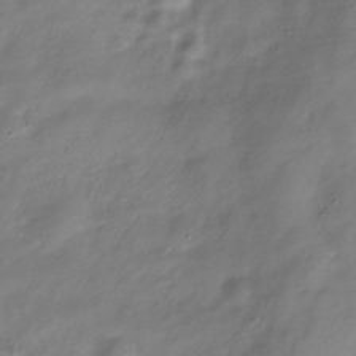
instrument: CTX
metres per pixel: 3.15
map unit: Hve
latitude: -32.8219
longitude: 90.5952
